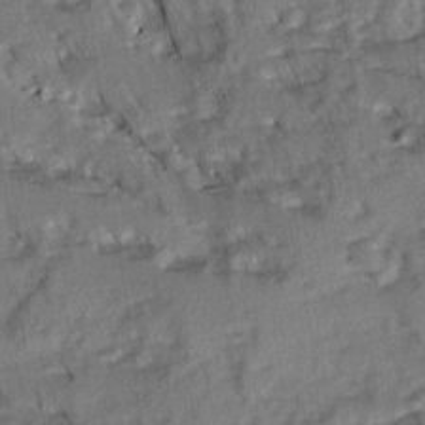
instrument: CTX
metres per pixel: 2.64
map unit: Ave
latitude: 1.4426
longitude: -110.0444
